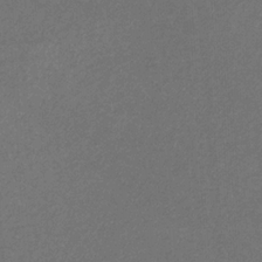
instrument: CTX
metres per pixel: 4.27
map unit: eHb
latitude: -32.0850
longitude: 69.7666
